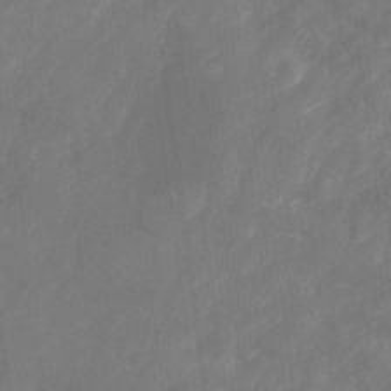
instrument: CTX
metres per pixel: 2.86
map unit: Nhu
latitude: -23.4644
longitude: -56.7624
